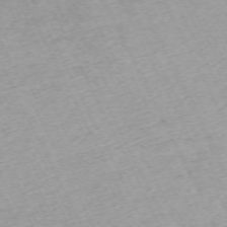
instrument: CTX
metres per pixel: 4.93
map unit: Hpe
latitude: -70.5196
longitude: 15.2565
